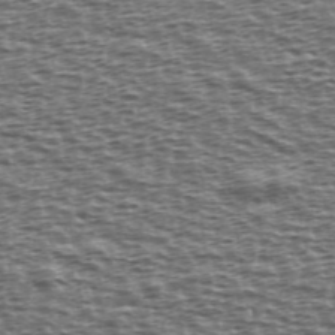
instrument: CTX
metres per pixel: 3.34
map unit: Ave
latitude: 38.9136
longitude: -112.6868
